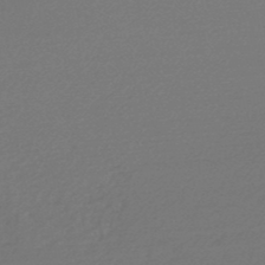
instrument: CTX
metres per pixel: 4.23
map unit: HNb
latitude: -47.6910
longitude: 58.0283
